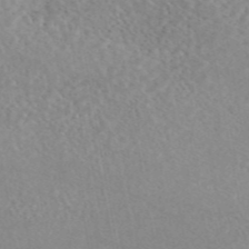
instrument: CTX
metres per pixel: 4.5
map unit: eAb
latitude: 44.8191
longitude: 115.2943
